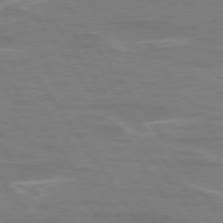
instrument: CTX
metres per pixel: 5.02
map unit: lApd
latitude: 74.8191
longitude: -61.7449
